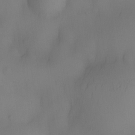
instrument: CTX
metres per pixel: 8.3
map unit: eHh
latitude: -22.4818
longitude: 15.6155
